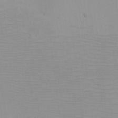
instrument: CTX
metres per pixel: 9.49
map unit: eHh
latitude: -4.9919
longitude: -83.1781
